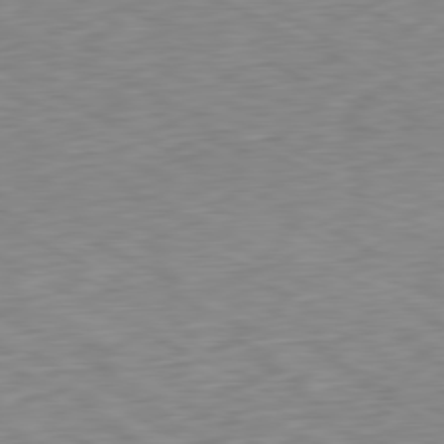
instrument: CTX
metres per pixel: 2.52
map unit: Ap
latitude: -80.8219
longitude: -70.1767
